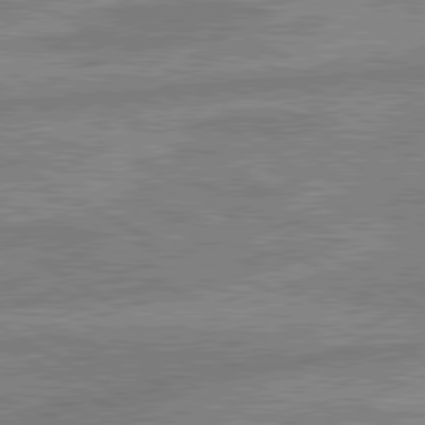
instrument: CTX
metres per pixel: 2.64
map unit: lApd
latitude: 80.3845
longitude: -170.3467
